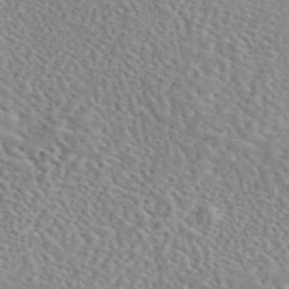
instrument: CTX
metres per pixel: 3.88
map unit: eAb
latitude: 45.3292
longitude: 112.7085
